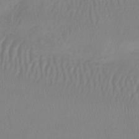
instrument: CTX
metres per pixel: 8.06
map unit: lHb
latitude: -41.4643
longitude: 64.4440
